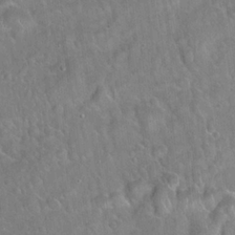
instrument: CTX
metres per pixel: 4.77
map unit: Hto
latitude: 21.8206
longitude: -51.9150
